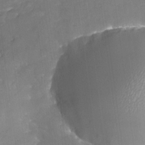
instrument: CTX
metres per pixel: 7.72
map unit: Nhu
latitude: -25.5588
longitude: -57.2914
